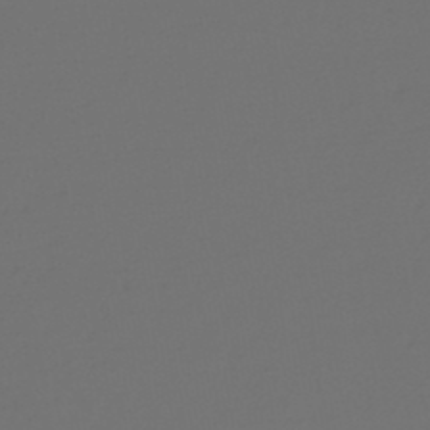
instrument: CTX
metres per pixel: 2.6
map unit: lHb
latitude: -47.2565
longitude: 63.7099
